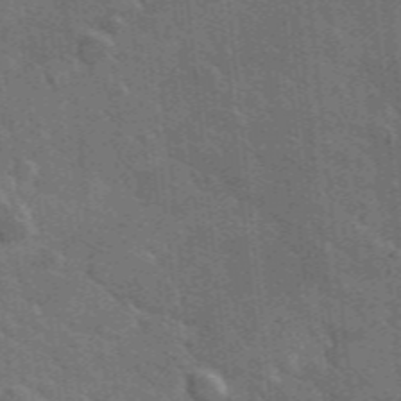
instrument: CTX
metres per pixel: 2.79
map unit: lHvf
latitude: 35.5560
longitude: -90.5357
